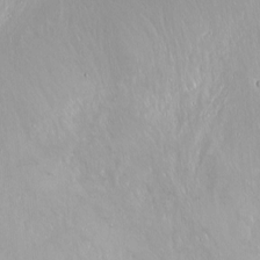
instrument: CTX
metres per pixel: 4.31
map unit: Ht
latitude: -0.9542
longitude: -45.5560
